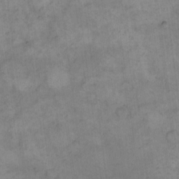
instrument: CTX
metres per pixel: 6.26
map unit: eHh
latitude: 14.6869
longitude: -66.0822
